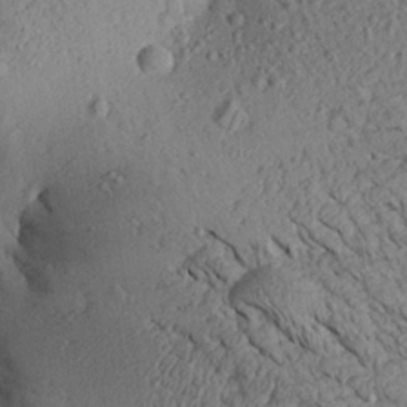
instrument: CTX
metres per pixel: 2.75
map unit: Aa
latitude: 27.2348
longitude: -134.9891
